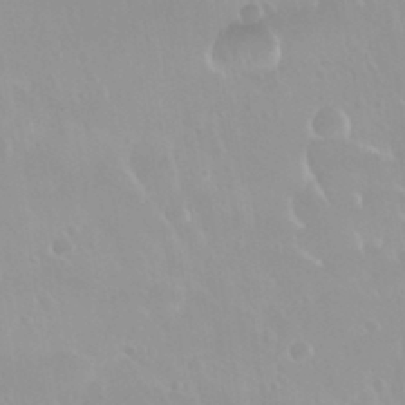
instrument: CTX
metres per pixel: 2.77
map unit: Nhu
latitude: 30.0633
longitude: -56.8002
